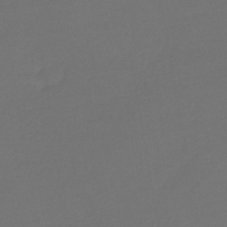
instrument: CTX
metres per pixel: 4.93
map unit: lHb
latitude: -42.6518
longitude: 65.5588
